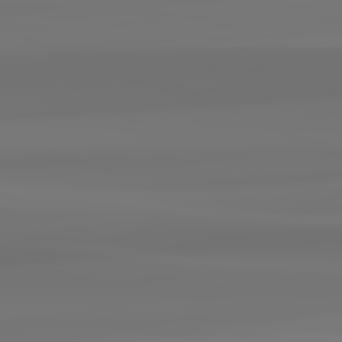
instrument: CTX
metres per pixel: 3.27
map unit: lApd
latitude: 82.5734
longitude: 171.6911
